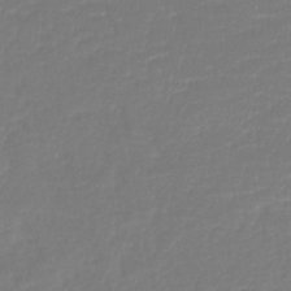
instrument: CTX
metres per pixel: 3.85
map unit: lHb
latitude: -42.5195
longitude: 77.2187
